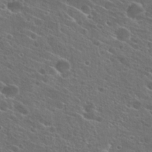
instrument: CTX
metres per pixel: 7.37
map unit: Hto
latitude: 26.2145
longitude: -45.1025
